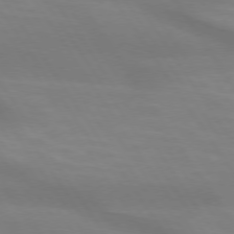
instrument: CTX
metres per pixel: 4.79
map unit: lApd
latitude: 74.0822
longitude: -48.9325
